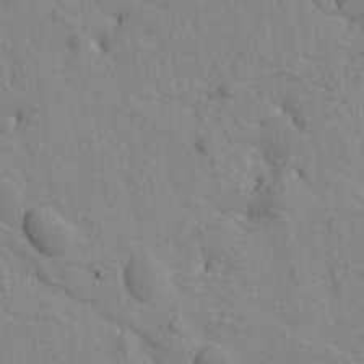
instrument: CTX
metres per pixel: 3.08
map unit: Htu
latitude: -2.5006
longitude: 172.4818
